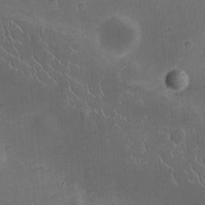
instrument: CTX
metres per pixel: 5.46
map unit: eHh
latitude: -8.5952
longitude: -66.3467
